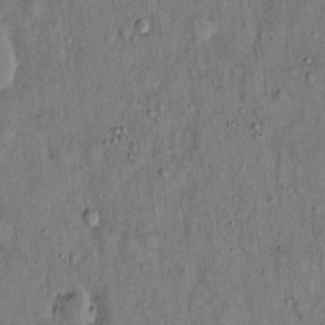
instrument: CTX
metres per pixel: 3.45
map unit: Hto
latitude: 14.3468
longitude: -59.1592
